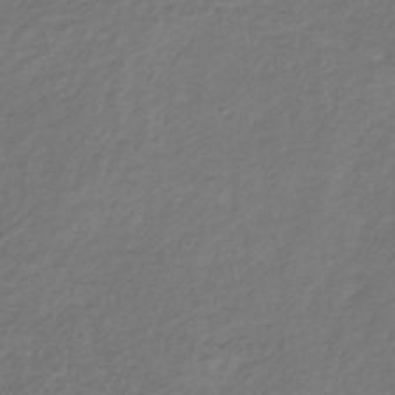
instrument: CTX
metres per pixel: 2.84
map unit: lHb
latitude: -38.9353
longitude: 71.9178
